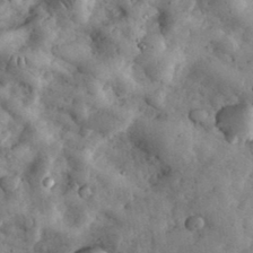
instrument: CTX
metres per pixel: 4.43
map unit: eHh
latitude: 34.2144
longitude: -68.8569
